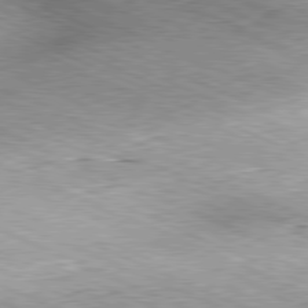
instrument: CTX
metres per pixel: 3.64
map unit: Hpe
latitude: -81.5966
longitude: 11.5399
